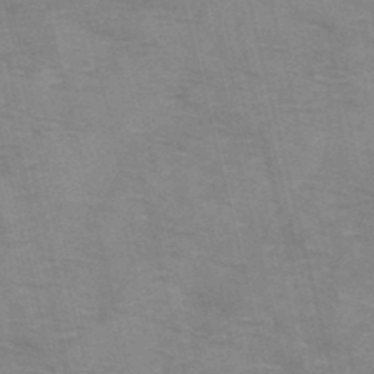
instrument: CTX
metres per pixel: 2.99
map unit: HNb
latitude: -47.3509
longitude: -47.9717
